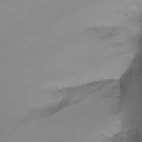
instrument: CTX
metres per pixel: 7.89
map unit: Nhu
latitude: -6.9541
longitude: -83.4426
